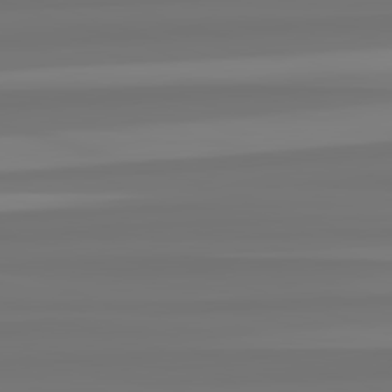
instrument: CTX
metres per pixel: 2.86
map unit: lApd
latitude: 82.6490
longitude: -178.1767
